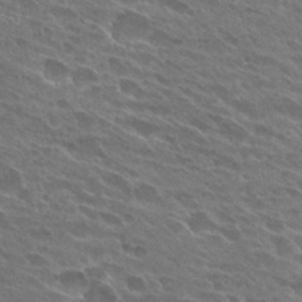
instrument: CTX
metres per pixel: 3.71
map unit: Hto
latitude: 27.7072
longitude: -42.3089
